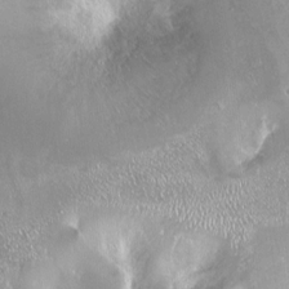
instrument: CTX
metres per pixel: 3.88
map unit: Ht
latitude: -14.5007
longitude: -40.9135
